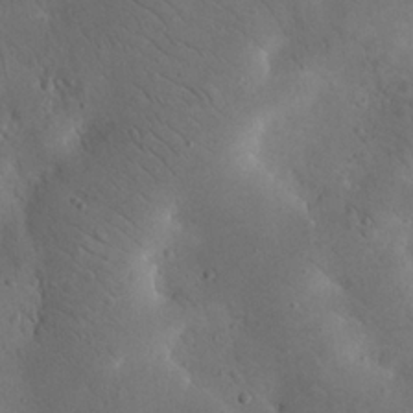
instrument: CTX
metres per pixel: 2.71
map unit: eHh
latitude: 24.5167
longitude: -67.6505
